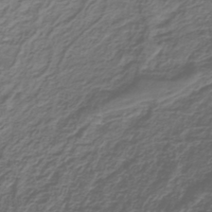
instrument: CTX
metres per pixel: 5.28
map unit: lHb
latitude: -39.4266
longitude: 59.0297
